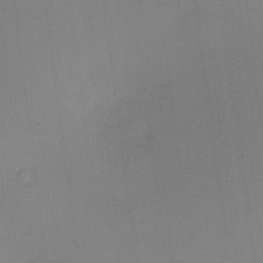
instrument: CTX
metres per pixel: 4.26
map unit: HNhu
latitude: 6.4979
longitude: 9.3887
